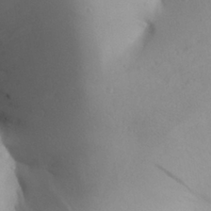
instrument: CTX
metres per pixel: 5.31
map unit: Aa
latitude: 27.5749
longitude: -147.6694
